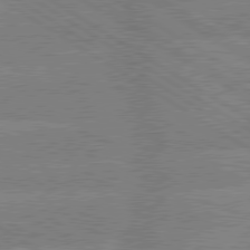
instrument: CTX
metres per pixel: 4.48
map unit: lApd
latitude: 79.5371
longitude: -133.4238
